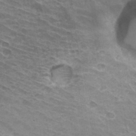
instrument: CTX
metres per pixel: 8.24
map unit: Hto
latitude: 33.2348
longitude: -42.7624
